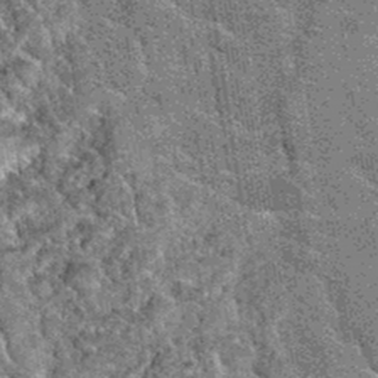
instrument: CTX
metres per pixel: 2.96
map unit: Hto
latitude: 35.1214
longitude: -52.1011
